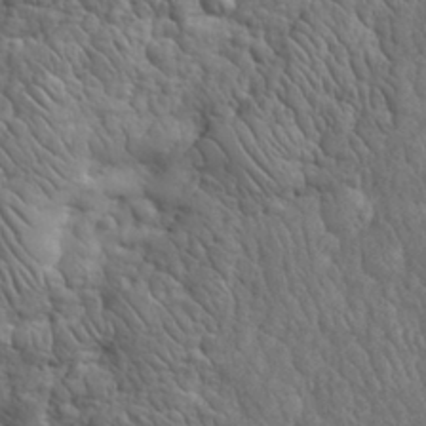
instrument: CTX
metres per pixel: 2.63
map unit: eHh
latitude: 32.3089
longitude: -67.4993
